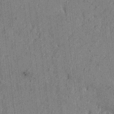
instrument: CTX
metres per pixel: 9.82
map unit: Htu
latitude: -7.4454
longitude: 178.1228
